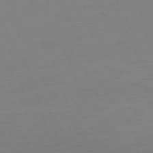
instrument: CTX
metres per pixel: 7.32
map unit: Ap
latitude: -74.2740
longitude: -69.6883
